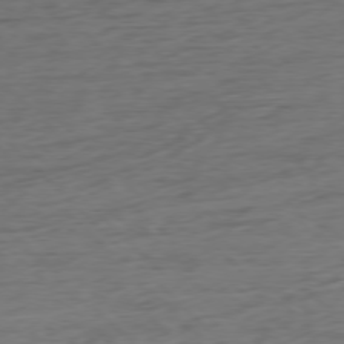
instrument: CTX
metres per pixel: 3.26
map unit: Ap
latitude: -77.9367
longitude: -72.4034
